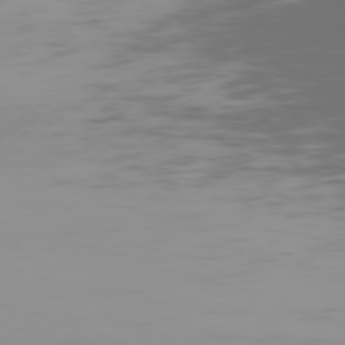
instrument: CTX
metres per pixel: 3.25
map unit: Hpe
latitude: 76.0444
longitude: -142.4223
